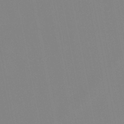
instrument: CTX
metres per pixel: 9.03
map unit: lHb
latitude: -48.2929
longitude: 70.0094
